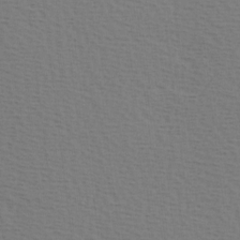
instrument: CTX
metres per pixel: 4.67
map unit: Hve
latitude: 2.3845
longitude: -125.5560
